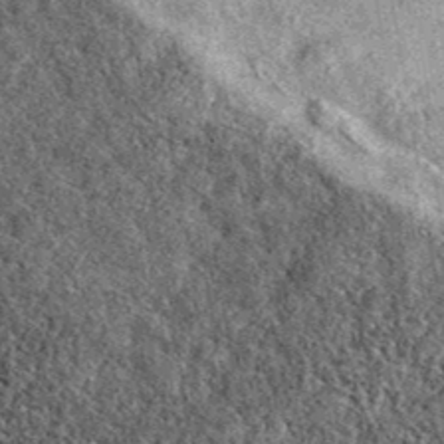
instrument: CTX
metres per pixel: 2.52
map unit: eAb
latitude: 39.2915
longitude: 106.4629
